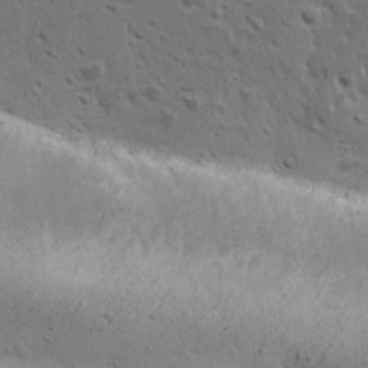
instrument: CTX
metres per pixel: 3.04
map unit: Ave
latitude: 11.5938
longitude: -104.1389
